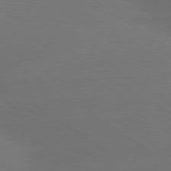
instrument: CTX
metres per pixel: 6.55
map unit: lApd
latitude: 79.8773
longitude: -151.4426
